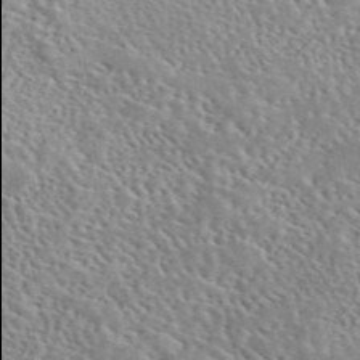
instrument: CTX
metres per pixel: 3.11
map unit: eAb
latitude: 44.5546
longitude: 114.0094
